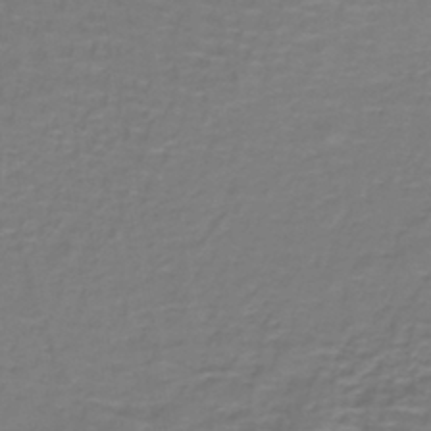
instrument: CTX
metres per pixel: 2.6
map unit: lHb
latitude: -42.3684
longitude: 56.8975
